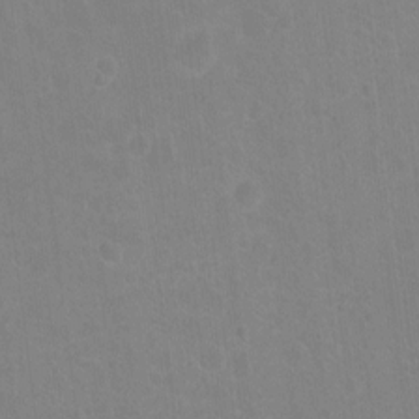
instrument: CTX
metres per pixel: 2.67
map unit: Ht
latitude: -6.3873
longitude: -37.2348
